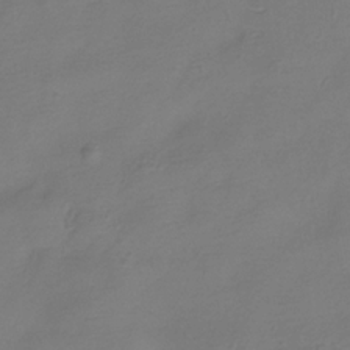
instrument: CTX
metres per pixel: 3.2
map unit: Hve
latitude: -32.5196
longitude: 93.5966
